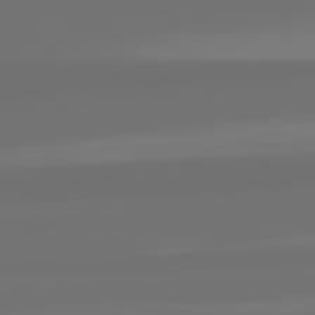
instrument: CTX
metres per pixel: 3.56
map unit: lApd
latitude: 82.5356
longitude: 162.5573
